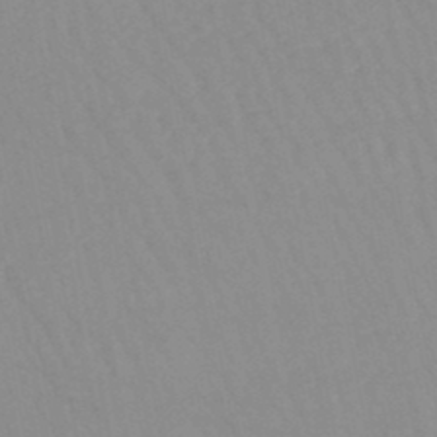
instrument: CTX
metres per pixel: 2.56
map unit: lHb
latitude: -44.4629
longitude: 77.0109
